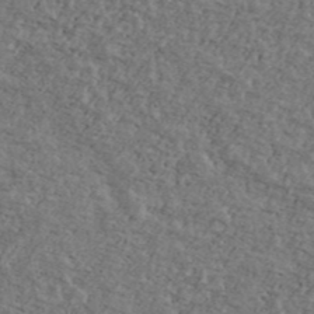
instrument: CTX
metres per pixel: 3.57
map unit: Ave
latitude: 41.0647
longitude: -108.2522
